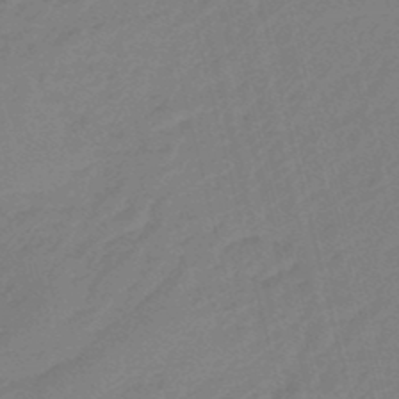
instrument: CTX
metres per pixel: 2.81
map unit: eHb
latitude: -47.0486
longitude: 86.5952
